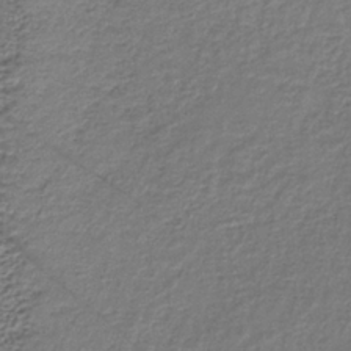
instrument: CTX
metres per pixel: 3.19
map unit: lHb
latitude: -34.6518
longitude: 63.2376
